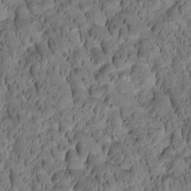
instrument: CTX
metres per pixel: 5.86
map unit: Htu
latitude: -2.3495
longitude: 171.4832
